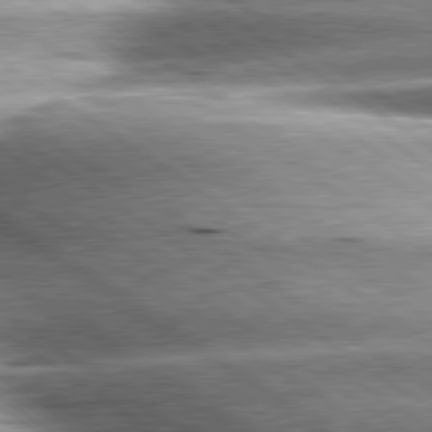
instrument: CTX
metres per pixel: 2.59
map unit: lApd
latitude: 80.1200
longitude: -141.1025
